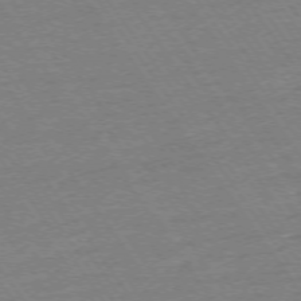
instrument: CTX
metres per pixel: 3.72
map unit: Ap
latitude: -74.1606
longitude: -82.9702
